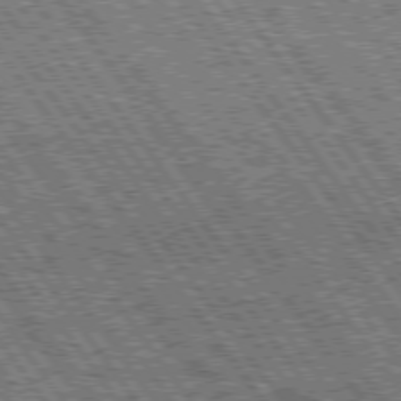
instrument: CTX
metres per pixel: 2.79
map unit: Hpe
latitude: 75.2537
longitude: -154.2522
